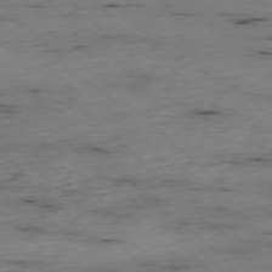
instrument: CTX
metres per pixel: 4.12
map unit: Ap
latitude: -76.9920
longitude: -90.2523
